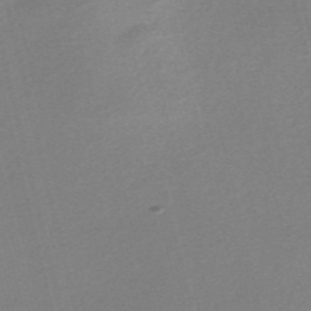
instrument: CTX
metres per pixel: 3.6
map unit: Nve
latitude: -56.1795
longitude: 61.7667
